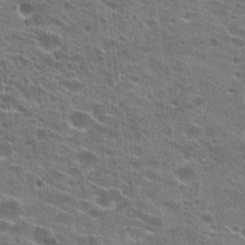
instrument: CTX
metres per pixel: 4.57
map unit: Hto
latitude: 23.8961
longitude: -42.9892
